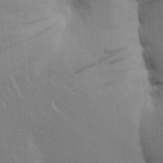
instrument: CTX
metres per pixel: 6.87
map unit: Aa
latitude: 25.2537
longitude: -148.4979
